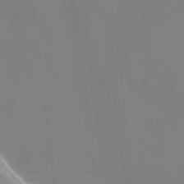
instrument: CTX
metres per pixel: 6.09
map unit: lHvf
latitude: 21.7261
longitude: 141.8611
